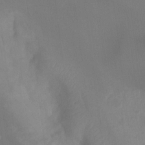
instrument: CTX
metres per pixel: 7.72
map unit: Ht
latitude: -13.6533
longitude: -57.8205
